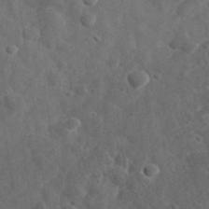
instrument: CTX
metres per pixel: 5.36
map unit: eHh
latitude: 34.1388
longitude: -78.2901
